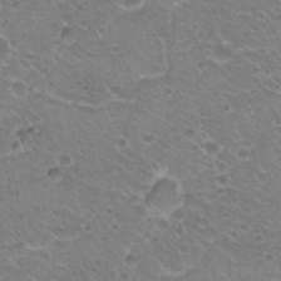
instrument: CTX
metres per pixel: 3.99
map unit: Hto
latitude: 20.7624
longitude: -32.5735
